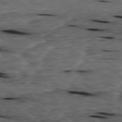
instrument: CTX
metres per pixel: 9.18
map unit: Ap
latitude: -79.3698
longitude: -91.9528
